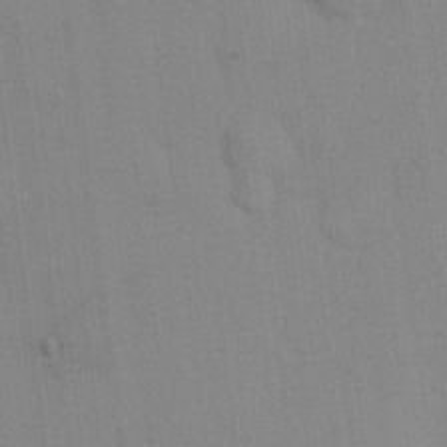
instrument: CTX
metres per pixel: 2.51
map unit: eHh
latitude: 12.7246
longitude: -62.2523
